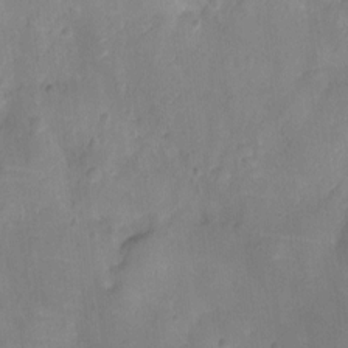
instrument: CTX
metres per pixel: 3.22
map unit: Ht
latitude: -9.5966
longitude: -22.3845
